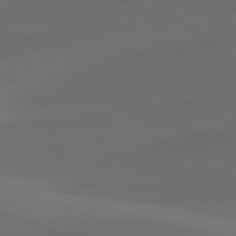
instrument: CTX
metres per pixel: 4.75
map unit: lApd
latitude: 80.8947
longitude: -83.4993
